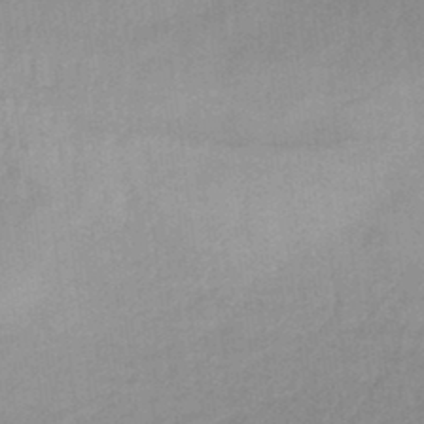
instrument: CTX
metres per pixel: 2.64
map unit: HNhu
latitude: -44.4062
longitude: 90.8408
